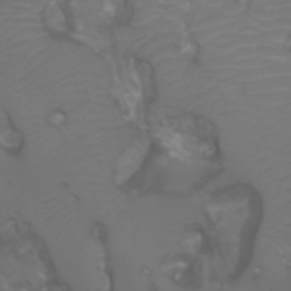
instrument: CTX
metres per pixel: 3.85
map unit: Nhu
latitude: -5.6344
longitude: -79.7072
